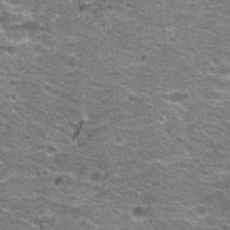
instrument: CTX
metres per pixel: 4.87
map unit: Hto
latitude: 21.3671
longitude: -32.9703
